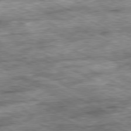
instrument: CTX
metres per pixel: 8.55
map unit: Ap
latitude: -81.0487
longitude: -89.6127
